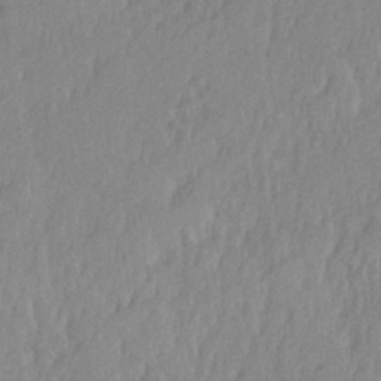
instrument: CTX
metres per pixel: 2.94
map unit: Hve
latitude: 25.4237
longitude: 144.1795
